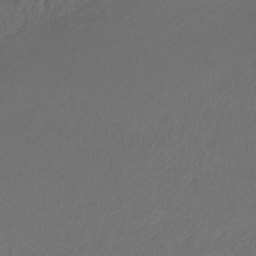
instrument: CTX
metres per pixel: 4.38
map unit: lHb
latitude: -38.9353
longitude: 70.5952
